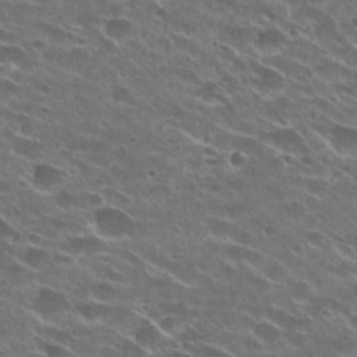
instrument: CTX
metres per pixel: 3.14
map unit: Hto
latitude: 25.5182
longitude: -43.1214
